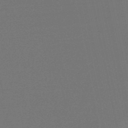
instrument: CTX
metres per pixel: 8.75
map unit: eHb
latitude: -50.5385
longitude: 71.8045
